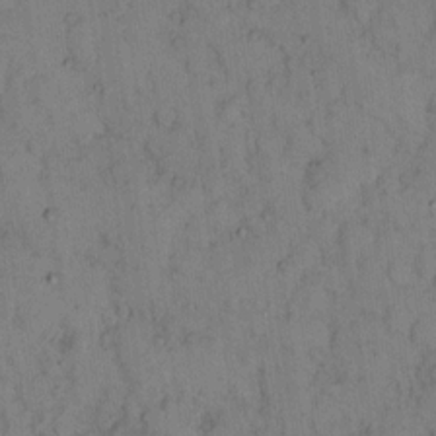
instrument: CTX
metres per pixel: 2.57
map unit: eHh
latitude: 14.0255
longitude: -63.0081
